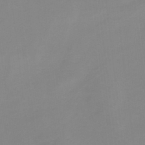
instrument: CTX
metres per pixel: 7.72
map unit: HNb
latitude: -34.1984
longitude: 58.0094
